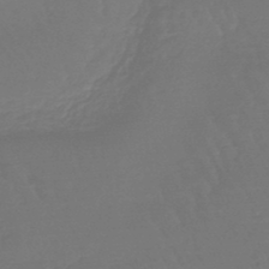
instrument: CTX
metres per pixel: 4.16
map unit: eHb
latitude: -46.6518
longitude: 79.2754
